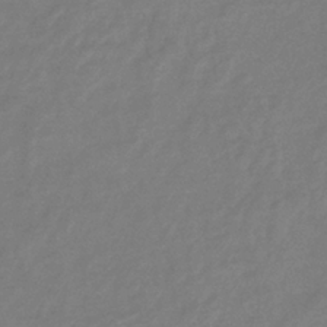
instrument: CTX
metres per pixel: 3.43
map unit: eHb
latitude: -36.7085
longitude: 78.4629
